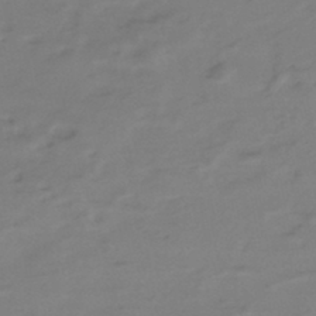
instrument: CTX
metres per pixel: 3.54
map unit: eHh
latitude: -43.8233
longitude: -29.1781
